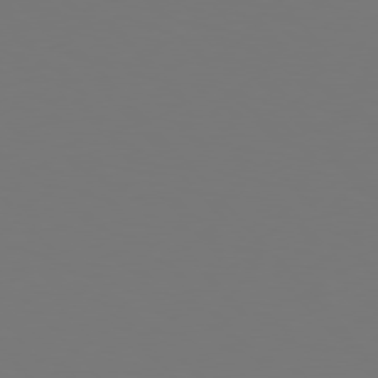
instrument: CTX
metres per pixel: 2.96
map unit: Hpe
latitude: 77.3670
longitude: -166.0255
